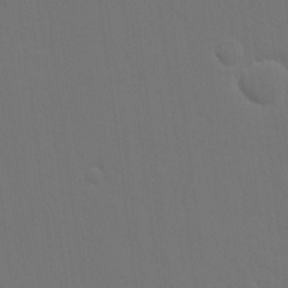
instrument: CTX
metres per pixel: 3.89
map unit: eHh
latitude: 19.1403
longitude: -66.7813
